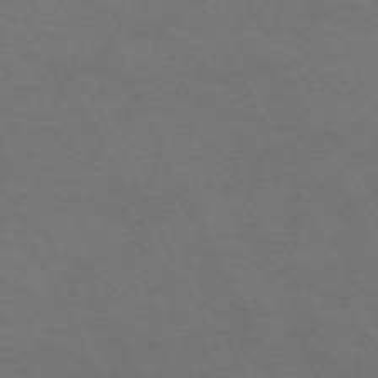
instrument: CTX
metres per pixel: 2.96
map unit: Hpe
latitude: -71.1431
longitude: 15.0487
